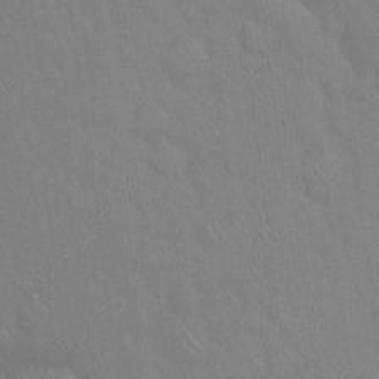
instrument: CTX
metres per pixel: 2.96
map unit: Hto
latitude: 16.1956
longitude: -57.8016
